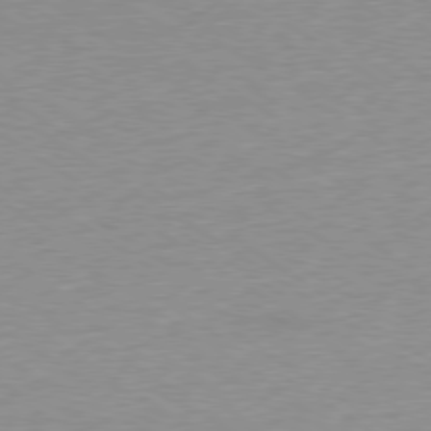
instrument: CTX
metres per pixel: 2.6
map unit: Ap
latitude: -79.4643
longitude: -67.3292
